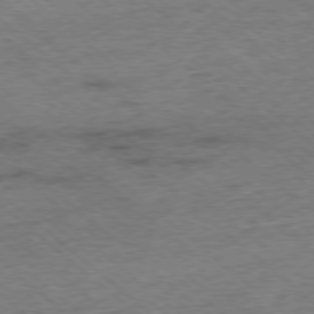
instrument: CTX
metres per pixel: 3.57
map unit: Ap
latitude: -78.2361
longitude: -50.1200
